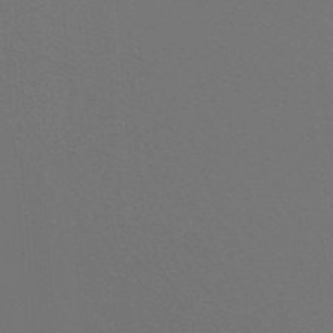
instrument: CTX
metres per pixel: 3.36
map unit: lHb
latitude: -47.8800
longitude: 64.0094
